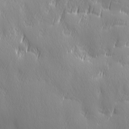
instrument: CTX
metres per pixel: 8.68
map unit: Ave
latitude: 2.4034
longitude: -113.3104
